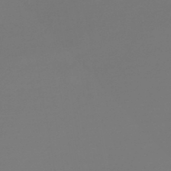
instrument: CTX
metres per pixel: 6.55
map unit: lHb
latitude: -46.2361
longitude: 76.0850
